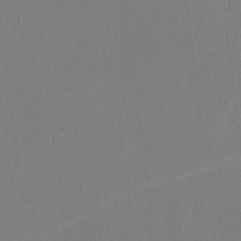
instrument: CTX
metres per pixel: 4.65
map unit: lHvf
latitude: -12.5385
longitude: -100.1956
